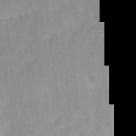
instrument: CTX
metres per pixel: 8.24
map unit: Ave
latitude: 11.7450
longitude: -106.8569
